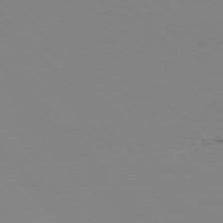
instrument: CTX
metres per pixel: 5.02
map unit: Ap
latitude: -76.1228
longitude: -83.1025
